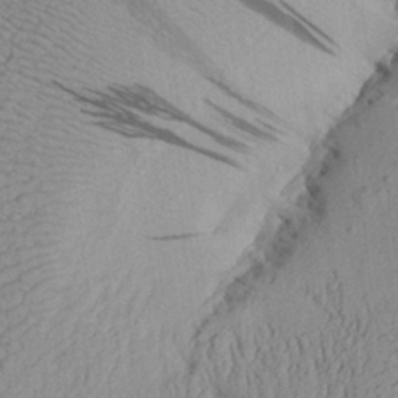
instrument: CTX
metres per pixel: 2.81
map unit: Aa
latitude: 28.6868
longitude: -133.6127
